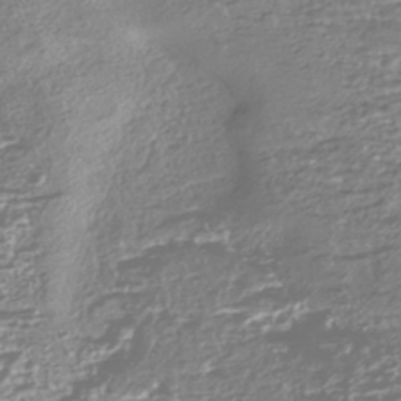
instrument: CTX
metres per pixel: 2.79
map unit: HNhu
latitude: -44.4062
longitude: 100.9919
